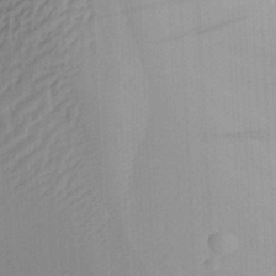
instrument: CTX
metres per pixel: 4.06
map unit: Aa
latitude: 29.8961
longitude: -132.9514
